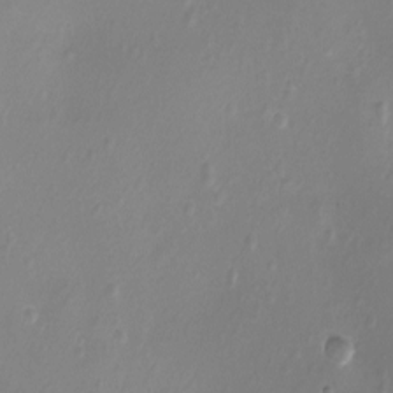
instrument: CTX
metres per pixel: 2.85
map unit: Nhu
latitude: -10.9353
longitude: -35.9528
